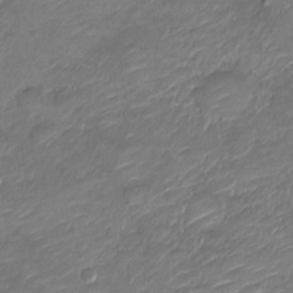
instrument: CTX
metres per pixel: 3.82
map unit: Nve
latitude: -18.1606
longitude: 107.3321
